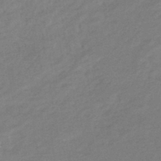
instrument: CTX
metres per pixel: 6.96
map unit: eHb
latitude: -41.3321
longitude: 83.5210
